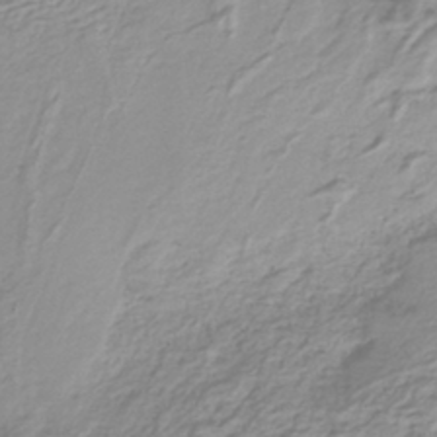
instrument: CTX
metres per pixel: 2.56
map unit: lHb
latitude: -40.7463
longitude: 52.1039
